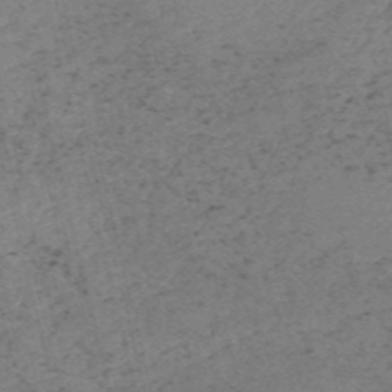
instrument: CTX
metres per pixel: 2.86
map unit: HNb
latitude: -54.6141
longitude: -46.5924
